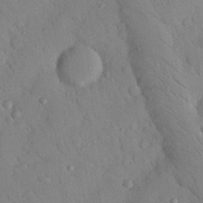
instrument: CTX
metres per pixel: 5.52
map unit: Nhu
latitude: 23.6505
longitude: -74.6868
